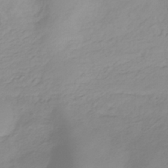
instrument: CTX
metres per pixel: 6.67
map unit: HNhu
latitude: -41.3698
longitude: 100.9352
